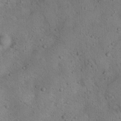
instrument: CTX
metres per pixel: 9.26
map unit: Nhu
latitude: 12.9514
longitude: -26.8191
